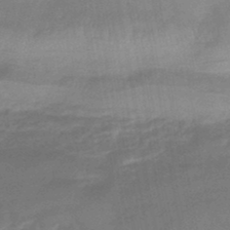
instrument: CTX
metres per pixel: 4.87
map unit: eHb
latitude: -45.4832
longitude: 85.5399
